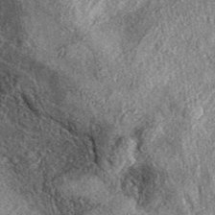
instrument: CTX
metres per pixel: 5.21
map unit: eAb
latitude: 38.5735
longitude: 107.8044
